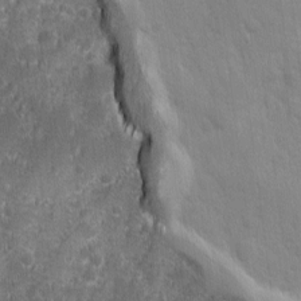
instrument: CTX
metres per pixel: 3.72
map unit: Ave
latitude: 9.7828
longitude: -104.7058
